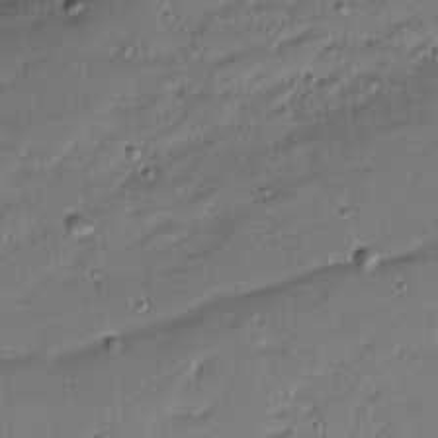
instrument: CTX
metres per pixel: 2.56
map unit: eHh
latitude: -2.3306
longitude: -83.2348
